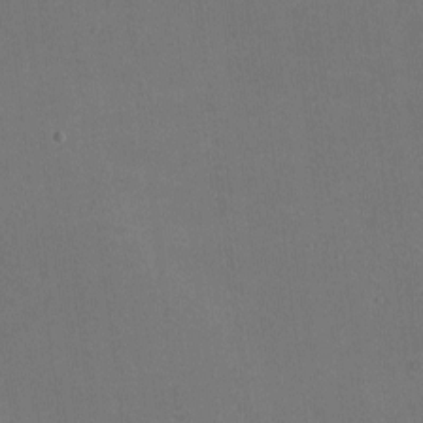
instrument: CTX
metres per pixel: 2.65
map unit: lHvf
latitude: -9.8611
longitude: -100.5924
